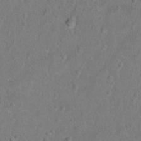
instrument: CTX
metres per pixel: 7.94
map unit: Hto
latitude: -6.7274
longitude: -35.7638
